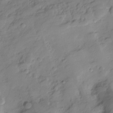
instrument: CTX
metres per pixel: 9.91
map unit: Hve
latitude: -29.1242
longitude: 91.3699
